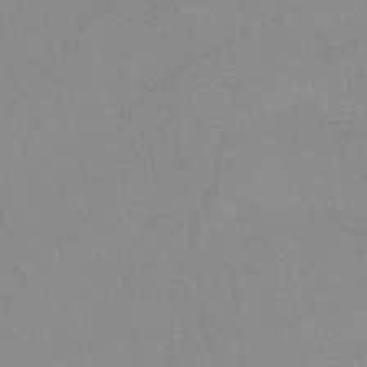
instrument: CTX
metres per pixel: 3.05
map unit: HNb
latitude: -45.2754
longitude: -40.9891
